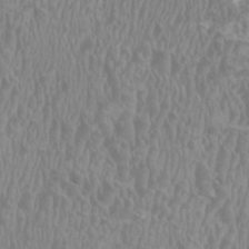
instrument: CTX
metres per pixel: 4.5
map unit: HNhu
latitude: 1.7827
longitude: -1.5371
